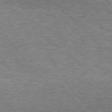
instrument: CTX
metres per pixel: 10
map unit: Hpe
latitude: 74.9892
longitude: -135.6316
